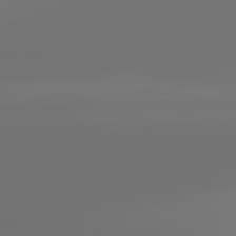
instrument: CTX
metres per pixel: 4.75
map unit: lApd
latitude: 82.0444
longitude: -152.6302
